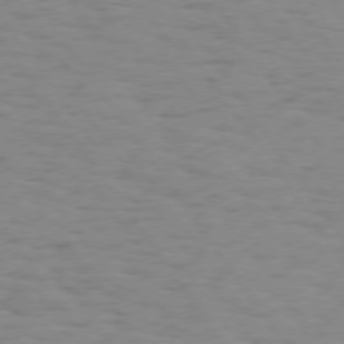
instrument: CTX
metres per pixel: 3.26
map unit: Hpe
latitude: 74.5735
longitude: -136.1956
